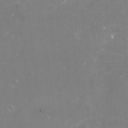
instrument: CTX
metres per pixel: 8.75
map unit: Nve
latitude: -17.2376
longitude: -58.9892
